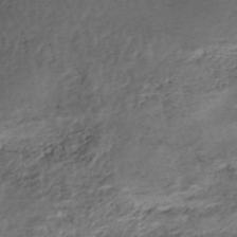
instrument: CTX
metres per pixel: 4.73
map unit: Nhe
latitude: -48.0472
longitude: -171.6505
